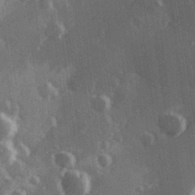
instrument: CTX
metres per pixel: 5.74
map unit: Hve
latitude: 26.7246
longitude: 147.5210
